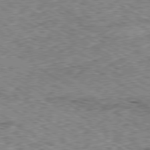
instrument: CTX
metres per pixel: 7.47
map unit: Ap
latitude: -80.1228
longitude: -50.8947
